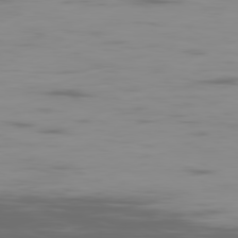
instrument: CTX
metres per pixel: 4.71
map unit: Ap
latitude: -80.4062
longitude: -94.5735
